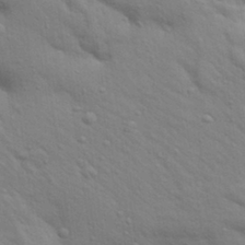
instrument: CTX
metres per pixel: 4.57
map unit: Aa
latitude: 30.7247
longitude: -147.4427
